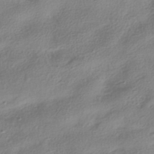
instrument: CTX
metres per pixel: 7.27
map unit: HNhu
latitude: -40.2928
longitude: 97.7667
